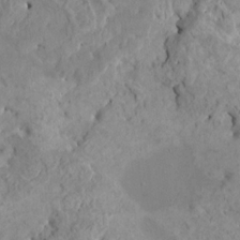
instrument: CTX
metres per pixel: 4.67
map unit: HNhu
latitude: 7.0836
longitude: -1.1214
